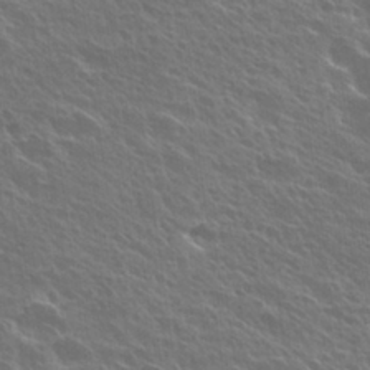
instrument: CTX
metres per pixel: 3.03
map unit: Hto
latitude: 27.8206
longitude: -41.2914
